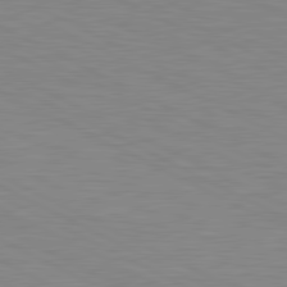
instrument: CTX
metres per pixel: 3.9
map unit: lApd
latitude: 80.9892
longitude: -172.2522
